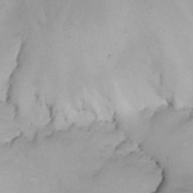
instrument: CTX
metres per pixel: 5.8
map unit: Nhe
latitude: -1.3321
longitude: -58.2523
